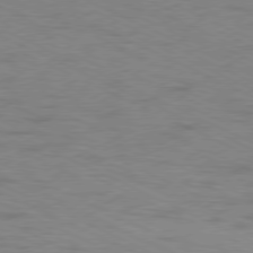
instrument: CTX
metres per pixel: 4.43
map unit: Ap
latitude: -78.4629
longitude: -73.7450
